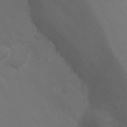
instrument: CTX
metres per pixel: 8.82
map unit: Ht
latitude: 0.9136
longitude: -20.7058
